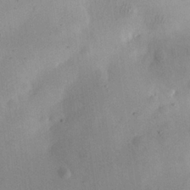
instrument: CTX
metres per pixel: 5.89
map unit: eHh
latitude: 25.7071
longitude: -67.8961
